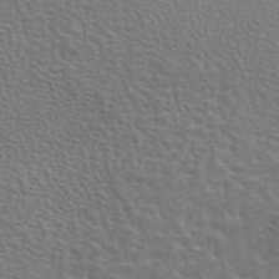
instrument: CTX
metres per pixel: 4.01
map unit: eAb
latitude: 43.9528
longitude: 111.8989
